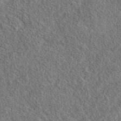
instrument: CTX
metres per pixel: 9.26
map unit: eAb
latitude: 36.0633
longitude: 113.8234
